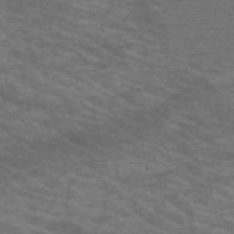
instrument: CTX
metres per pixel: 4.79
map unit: HNb
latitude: -53.3320
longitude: -43.4804
